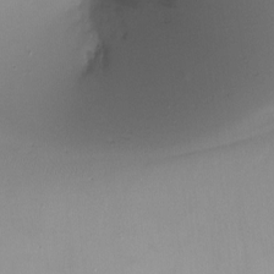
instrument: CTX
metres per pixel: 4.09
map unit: Ht
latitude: -12.7841
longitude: -45.2159
